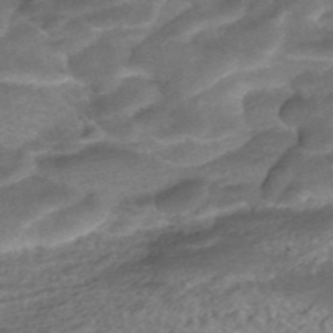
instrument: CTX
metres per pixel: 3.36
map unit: ANa
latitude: -41.9178
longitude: 104.2172
